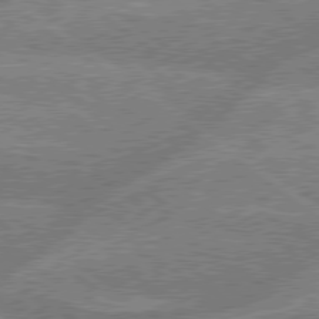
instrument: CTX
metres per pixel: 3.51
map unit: lApd
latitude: 78.8191
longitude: -159.4993
